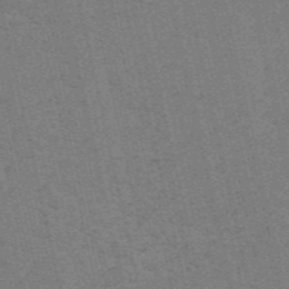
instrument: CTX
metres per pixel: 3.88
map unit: HNb
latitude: -55.7289
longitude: -42.1389
